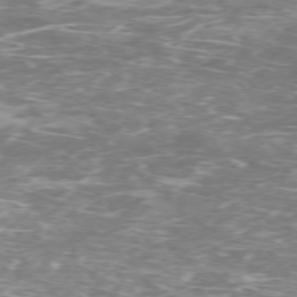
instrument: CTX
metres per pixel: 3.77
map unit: Ap
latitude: -76.5952
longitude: -68.5924
